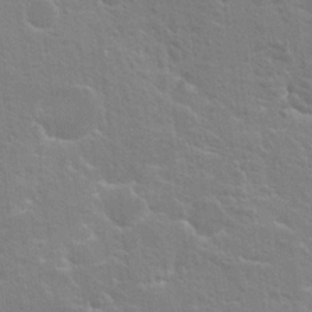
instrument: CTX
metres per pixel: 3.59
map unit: Hto
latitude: 21.0270
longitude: -39.9717
